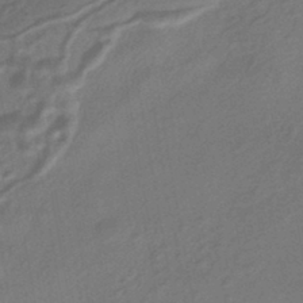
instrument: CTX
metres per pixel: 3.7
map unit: HNhu
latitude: -43.0675
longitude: 90.2551
